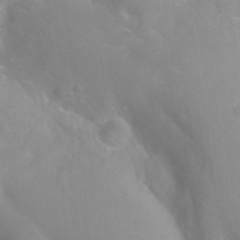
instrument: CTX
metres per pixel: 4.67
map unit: Htu
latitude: -12.3495
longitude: -73.3671
